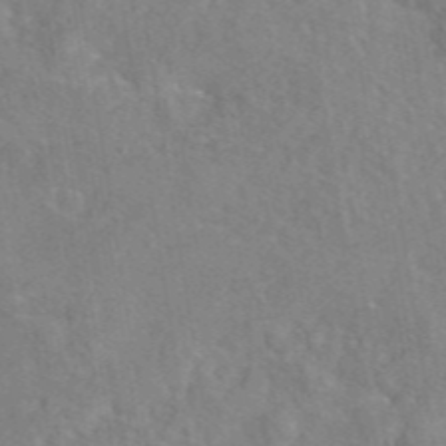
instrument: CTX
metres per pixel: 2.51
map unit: eAb
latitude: 45.4048
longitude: 109.7478
